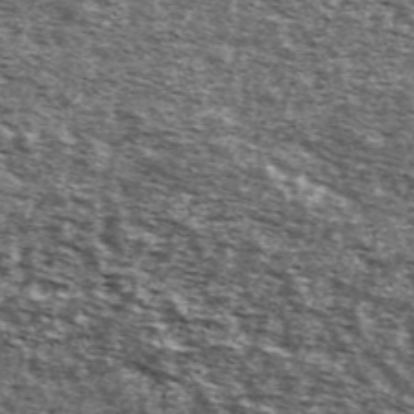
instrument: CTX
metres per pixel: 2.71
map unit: Ave
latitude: 41.5938
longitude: -106.0633
